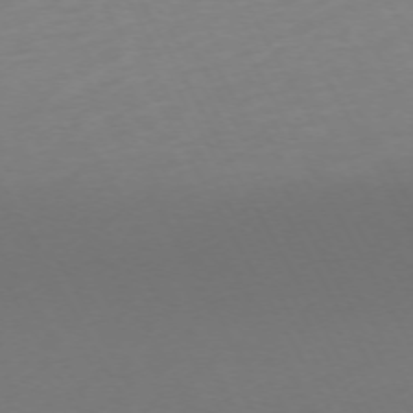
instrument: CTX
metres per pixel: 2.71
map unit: Ap
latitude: -73.5021
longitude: -69.2537
